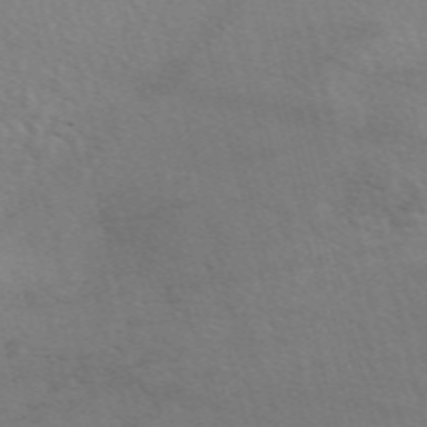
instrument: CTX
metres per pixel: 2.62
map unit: ANa
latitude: 51.4804
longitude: -71.4048
